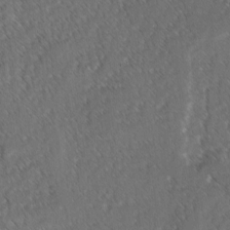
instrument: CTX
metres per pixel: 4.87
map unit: lAvf
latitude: -3.3887
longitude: -114.0822
